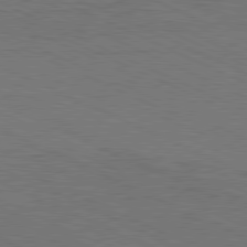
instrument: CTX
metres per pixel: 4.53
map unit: Hpe
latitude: -81.7856
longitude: 18.5385
